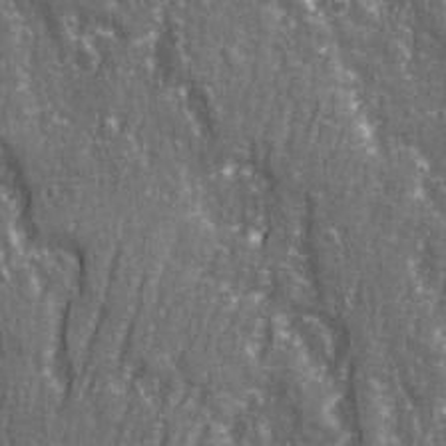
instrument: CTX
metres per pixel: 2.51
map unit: Ave
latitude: 22.7624
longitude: -133.4993
